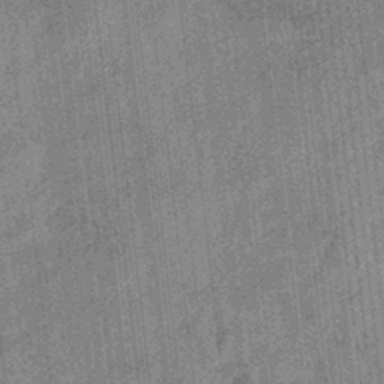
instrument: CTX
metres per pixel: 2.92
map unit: eHb
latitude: -34.3684
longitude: 79.2376
